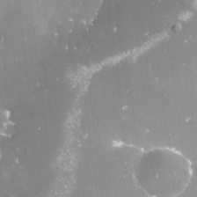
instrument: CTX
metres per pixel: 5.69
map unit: Nve
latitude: -17.6911
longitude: -58.9703
